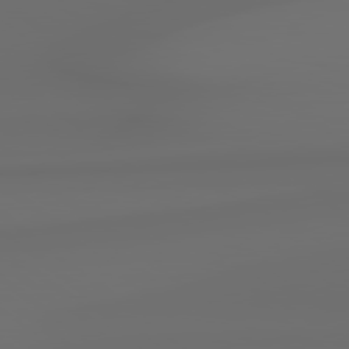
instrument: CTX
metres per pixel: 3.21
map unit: Hpe
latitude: 79.0270
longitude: -138.5168
